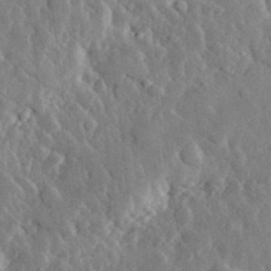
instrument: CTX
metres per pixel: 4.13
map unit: eHh
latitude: 32.8191
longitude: -80.3467
